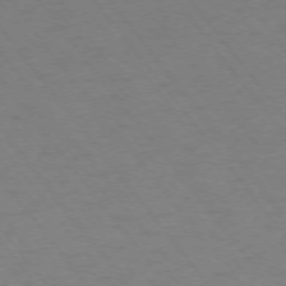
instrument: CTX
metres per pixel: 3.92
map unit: Ap
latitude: -75.2187
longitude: -69.8206
